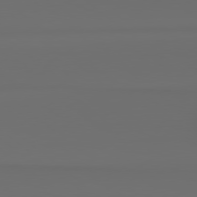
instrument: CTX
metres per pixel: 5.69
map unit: Hpe
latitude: 78.5546
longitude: -133.7828
